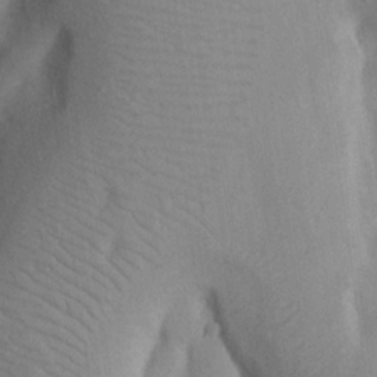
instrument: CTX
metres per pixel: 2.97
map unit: Nhu
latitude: 20.1011
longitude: -73.8584
